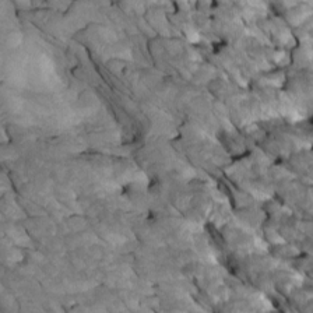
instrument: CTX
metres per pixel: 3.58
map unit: Htu
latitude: 1.5371
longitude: 144.6141
